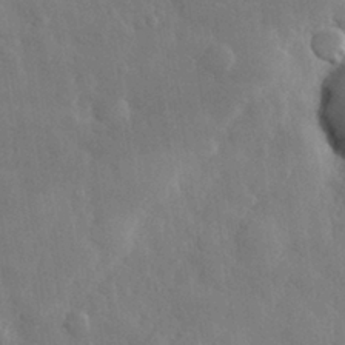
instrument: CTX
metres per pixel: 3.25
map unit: eHh
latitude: 29.2159
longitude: -79.0270
